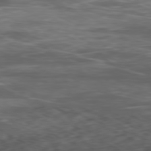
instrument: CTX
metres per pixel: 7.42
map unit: Ap
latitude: -80.2362
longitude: -73.1215
